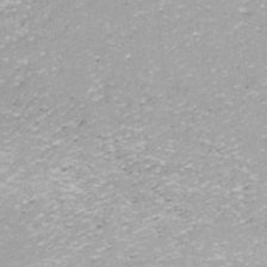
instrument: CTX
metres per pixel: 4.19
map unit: ANa
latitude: -40.3306
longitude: 102.8597
